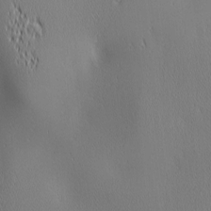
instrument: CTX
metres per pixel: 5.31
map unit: lAa
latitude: 1.9528
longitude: -117.5749
